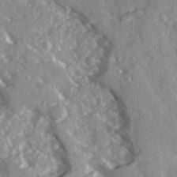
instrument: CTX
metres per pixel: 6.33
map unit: Ave
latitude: 16.2334
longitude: -130.4223
